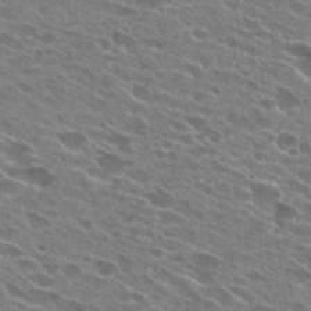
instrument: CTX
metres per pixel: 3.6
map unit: Hto
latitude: 25.3103
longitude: -42.6680
